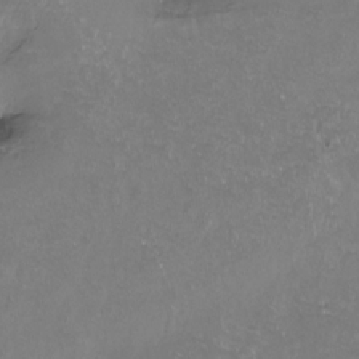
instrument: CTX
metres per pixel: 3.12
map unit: Hto
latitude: -13.7100
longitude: -42.3845
